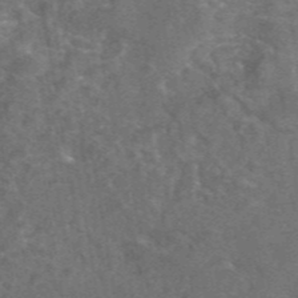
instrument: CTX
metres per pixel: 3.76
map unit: eAb
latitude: 45.4237
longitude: 116.1038
